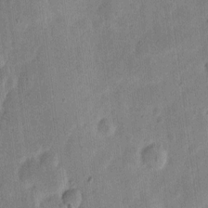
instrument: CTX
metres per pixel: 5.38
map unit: eHh
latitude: 7.1781
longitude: -71.1781
